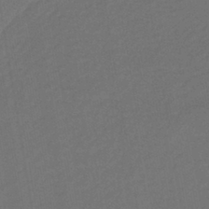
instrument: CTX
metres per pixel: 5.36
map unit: lHb
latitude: -42.5384
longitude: 73.7288
